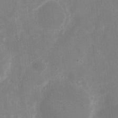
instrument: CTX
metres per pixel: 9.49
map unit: eHh
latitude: 7.3482
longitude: -69.7450
